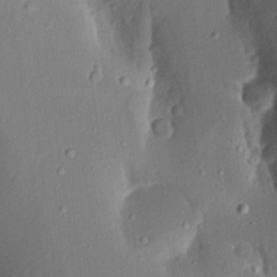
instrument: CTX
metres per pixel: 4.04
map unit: Aa
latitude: 13.1781
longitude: -140.8946
